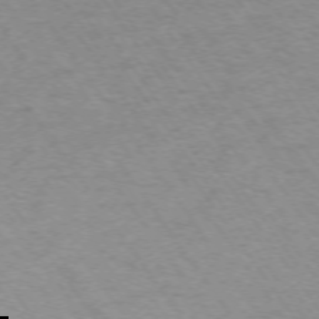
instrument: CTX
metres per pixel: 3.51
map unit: Ap
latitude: -74.3118
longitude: -68.1578
